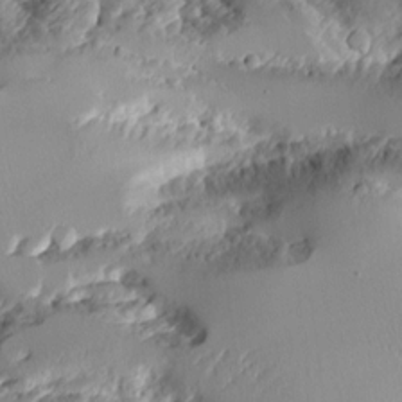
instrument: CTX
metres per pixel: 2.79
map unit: Aa
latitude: 11.1781
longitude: -126.4601
